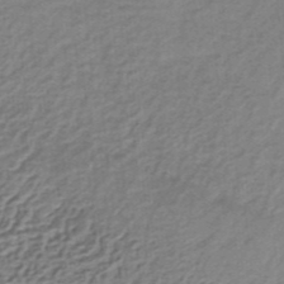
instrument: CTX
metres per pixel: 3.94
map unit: lHb
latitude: -35.1053
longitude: 60.2551
